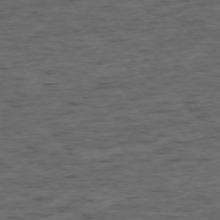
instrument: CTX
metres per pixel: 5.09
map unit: Ap
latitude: -75.6911
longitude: -90.7624
